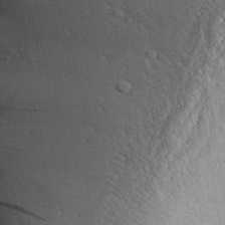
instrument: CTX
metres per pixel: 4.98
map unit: Aa
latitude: 30.9136
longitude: -136.6302
